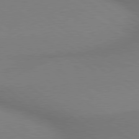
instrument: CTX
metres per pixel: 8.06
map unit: lApd
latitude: 79.1026
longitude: 179.6155
